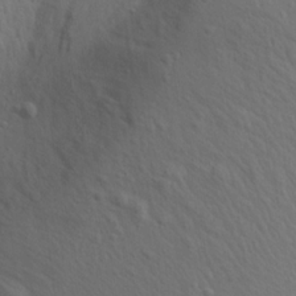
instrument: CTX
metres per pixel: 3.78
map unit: Aa
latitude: 18.8002
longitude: -142.2901
